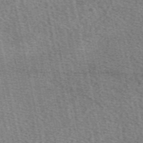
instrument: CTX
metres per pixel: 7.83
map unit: eAb
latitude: 50.1577
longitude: 113.5966
